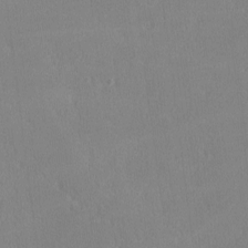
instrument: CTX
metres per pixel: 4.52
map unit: lHvf
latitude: -12.2740
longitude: -100.1578
